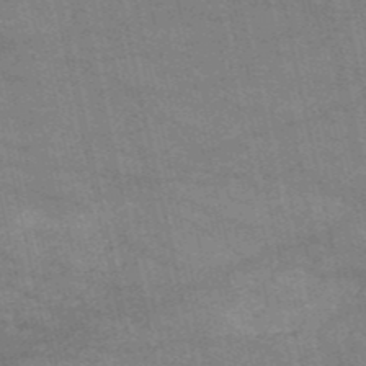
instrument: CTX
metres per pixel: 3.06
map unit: HNb
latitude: -53.0486
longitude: -39.7261
